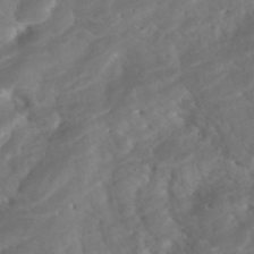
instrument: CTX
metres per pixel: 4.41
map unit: ANa
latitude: -41.9745
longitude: 104.5951
